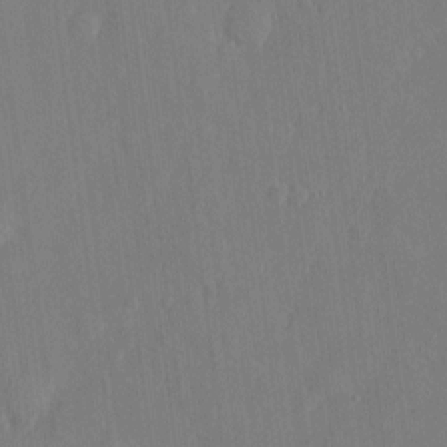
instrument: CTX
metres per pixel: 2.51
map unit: eHh
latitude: 5.6694
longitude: -72.8191
